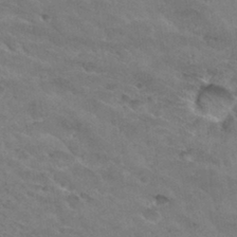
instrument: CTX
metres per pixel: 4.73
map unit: Hto
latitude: 30.4979
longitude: -46.9136
